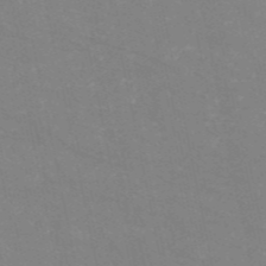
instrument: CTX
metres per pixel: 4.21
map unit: HNb
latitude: -54.7652
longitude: -38.1389
